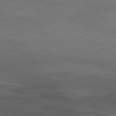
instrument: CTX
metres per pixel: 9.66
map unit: Ap
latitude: -76.8030
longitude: -67.1592
